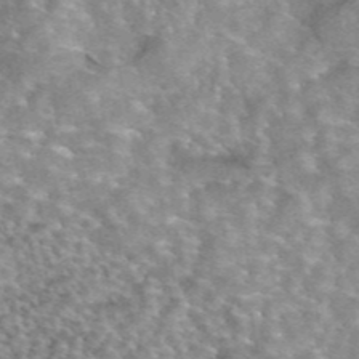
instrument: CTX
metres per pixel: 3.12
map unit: eAb
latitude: 44.7246
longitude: 109.0486
